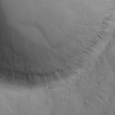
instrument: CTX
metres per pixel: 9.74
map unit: eHh
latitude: 11.4616
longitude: -67.1403
